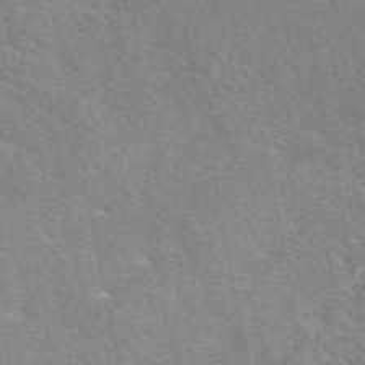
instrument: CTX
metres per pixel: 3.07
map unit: eAb
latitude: 48.3467
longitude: 115.8233
